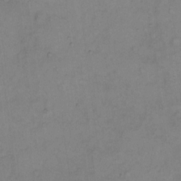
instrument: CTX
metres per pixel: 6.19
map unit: Hto
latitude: 6.3089
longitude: -61.6316
